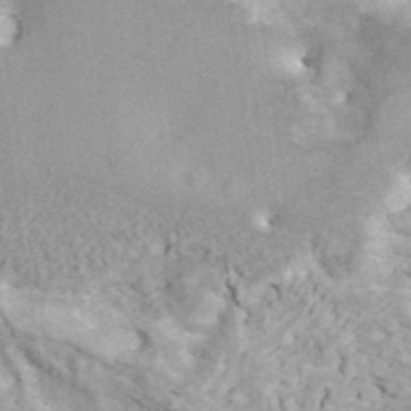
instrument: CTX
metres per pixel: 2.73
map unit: ANa
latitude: 41.8772
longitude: 17.9745
